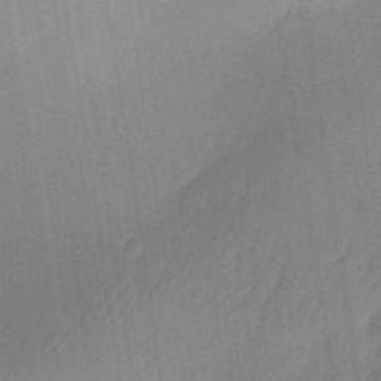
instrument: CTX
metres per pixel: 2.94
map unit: Aa
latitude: 30.3845
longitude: -141.8205
